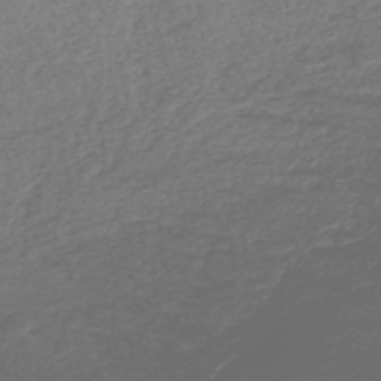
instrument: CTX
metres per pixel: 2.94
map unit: lHb
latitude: -43.0864
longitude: 71.5210
